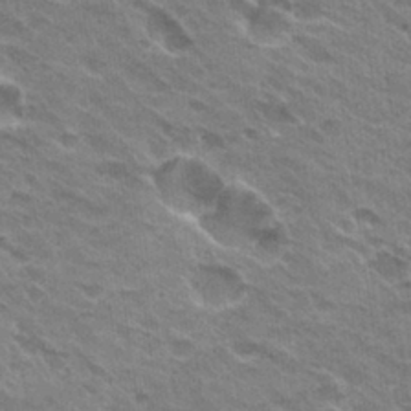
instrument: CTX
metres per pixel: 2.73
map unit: Hto
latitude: 30.5168
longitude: -43.0647
